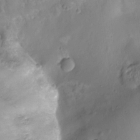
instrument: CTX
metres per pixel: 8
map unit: Ht
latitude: -10.1984
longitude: -23.3671
